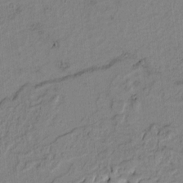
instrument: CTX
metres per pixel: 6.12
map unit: Htu
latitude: -3.2375
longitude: 167.5777
